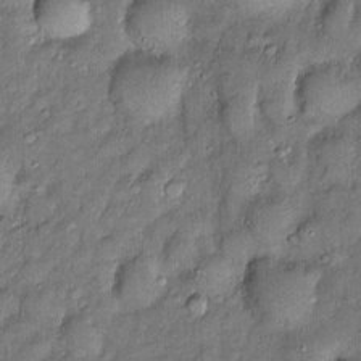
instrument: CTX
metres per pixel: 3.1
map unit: Htu
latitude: -6.6329
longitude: 158.6896
